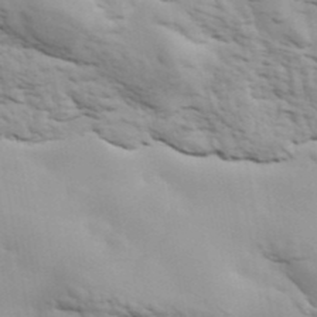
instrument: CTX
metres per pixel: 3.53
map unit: ANa
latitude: 41.5371
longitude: 49.9745
